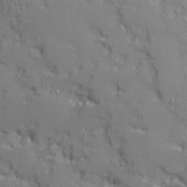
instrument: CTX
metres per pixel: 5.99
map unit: Ave
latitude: 10.8191
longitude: -101.7450
